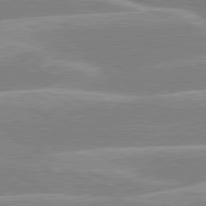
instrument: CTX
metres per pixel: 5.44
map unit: lApd
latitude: 80.0633
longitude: -130.6680
